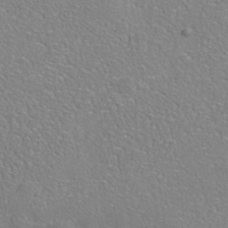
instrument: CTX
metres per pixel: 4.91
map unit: Nhe
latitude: -38.2173
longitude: 139.1620
